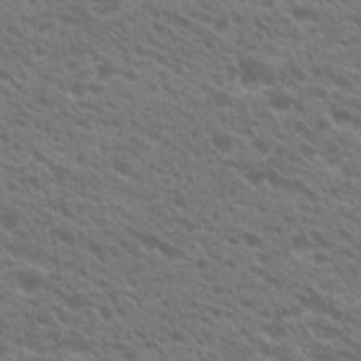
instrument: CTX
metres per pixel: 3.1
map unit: Hto
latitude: 22.6112
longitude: -37.6505
